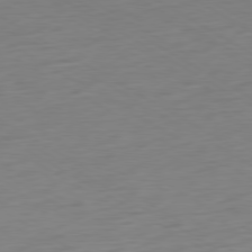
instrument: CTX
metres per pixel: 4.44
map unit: Ap
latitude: -79.7477
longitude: -63.5560
